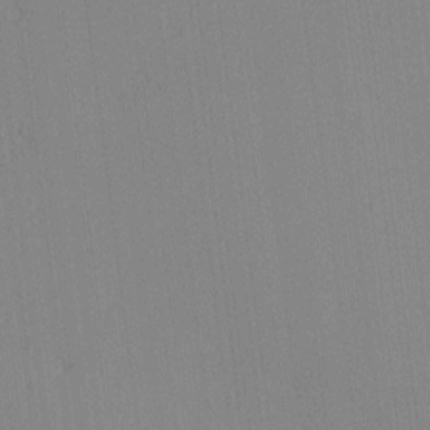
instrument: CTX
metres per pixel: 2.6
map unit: eHh
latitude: -3.9178
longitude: 16.6897
